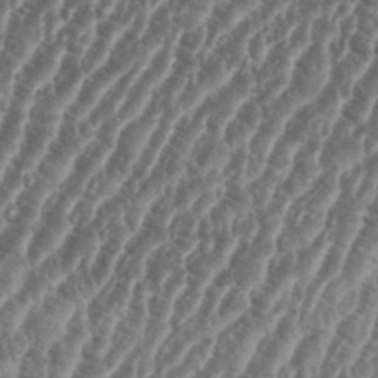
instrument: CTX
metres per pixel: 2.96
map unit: eHh
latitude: 36.9892
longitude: -136.0444
